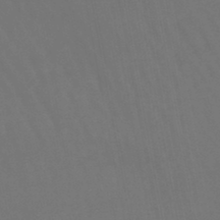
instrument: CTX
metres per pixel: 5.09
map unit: lHb
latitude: -47.1620
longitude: 74.1606
